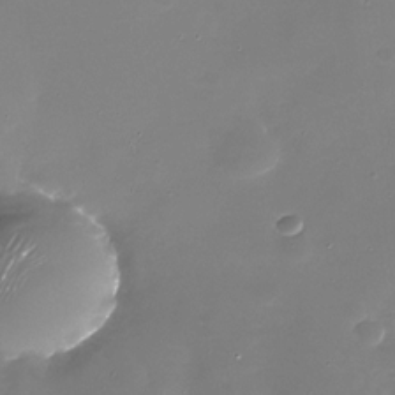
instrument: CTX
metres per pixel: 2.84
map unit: Nhu
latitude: -28.7274
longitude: -69.0837
